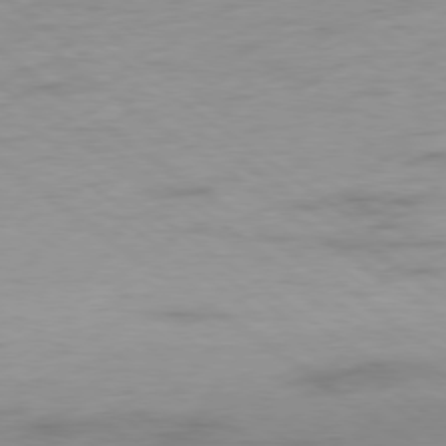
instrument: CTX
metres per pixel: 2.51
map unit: Hpe
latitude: -78.7274
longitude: -22.7246
